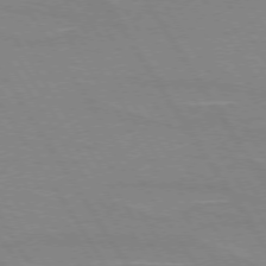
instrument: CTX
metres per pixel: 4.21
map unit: lApd
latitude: 73.3293
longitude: -56.3278
